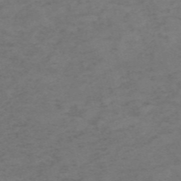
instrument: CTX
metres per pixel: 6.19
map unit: HNb
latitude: -55.5021
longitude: -46.4979
